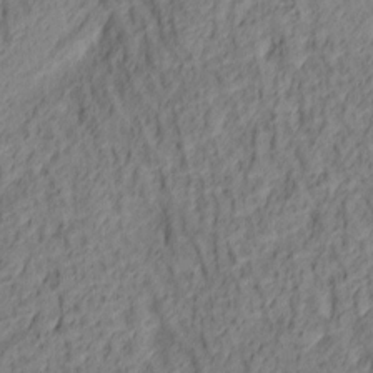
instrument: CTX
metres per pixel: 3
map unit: lAa
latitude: 4.5735
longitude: -116.2900
